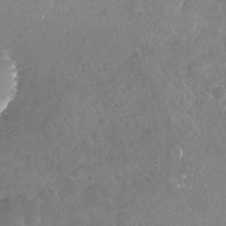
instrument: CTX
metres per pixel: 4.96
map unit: Nhu
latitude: -18.4629
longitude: -57.8583
